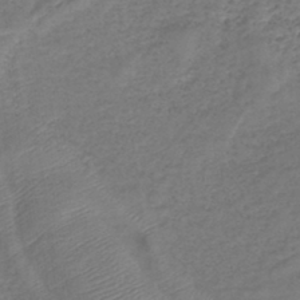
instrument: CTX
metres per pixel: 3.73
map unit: lHb
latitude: -41.2943
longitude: 79.0675
